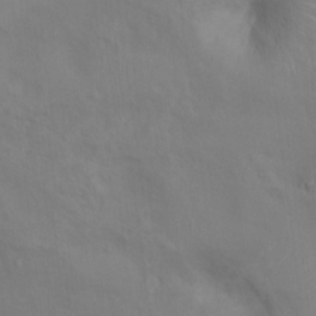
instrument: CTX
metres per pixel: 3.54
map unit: Ht
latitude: 11.9339
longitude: -40.6490
